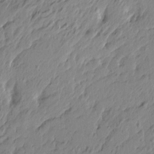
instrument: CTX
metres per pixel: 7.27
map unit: Htu
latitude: -5.4076
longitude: -179.8962
